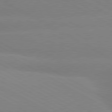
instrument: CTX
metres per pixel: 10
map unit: lApd
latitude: 80.4412
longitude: -147.2348
